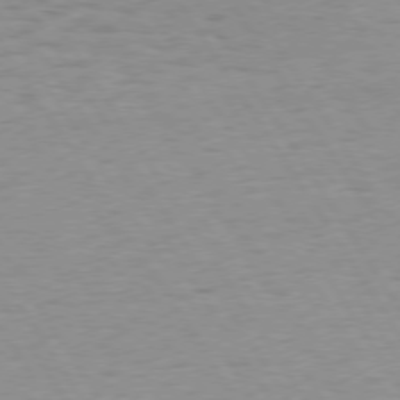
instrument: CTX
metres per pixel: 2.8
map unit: Hpe
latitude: 74.3845
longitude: -136.0633
